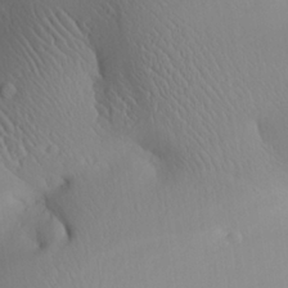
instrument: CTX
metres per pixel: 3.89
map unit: Aa
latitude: 25.2159
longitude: -136.8380
